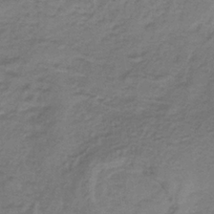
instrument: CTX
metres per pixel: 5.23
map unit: lHb
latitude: -37.5021
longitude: 61.1242
